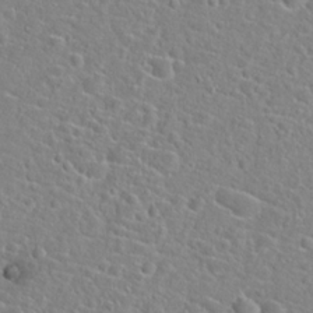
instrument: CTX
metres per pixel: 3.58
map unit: Hto
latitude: 21.8773
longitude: -44.9891
